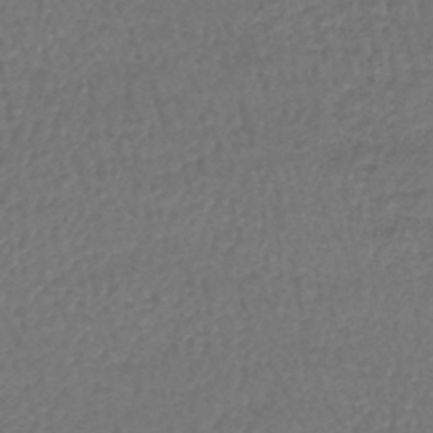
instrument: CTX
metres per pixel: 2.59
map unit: lHb
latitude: -43.5399
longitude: 73.3887
